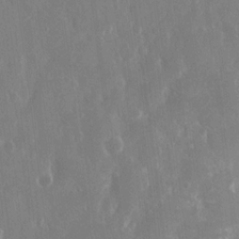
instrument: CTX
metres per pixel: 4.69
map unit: eHh
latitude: 14.9136
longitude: -71.1025
